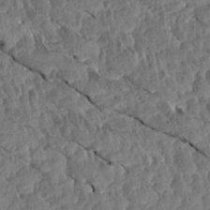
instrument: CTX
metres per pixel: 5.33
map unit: Aa
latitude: 13.8017
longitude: -140.7624
